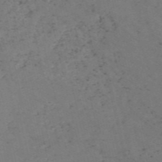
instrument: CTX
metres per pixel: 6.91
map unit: HNb
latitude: -55.9556
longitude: -45.6694
